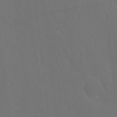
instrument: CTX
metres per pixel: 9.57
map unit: eHh
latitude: 6.1767
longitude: -69.1970
